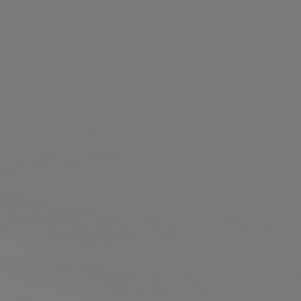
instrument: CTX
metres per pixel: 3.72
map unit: lApd
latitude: 80.5357
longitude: -148.4601
